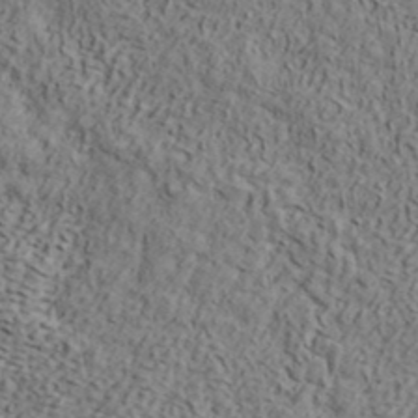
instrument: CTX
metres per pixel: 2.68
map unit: ANa
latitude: 40.5923
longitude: 33.7667
